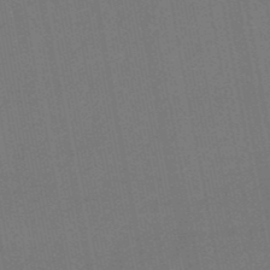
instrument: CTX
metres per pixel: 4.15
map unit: lHb
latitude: -49.5966
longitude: 73.6155
